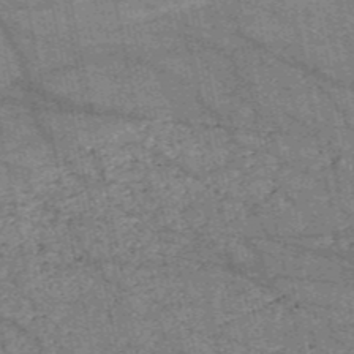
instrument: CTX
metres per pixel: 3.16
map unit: HNb
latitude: -53.7288
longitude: -40.0633
